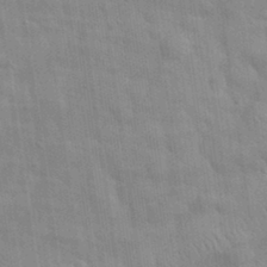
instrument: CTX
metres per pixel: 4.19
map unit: eHh
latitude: 32.1200
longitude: -70.9136
